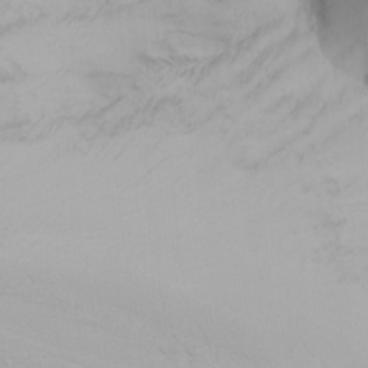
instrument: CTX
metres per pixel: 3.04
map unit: Nhu
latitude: -7.0297
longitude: -89.3104
